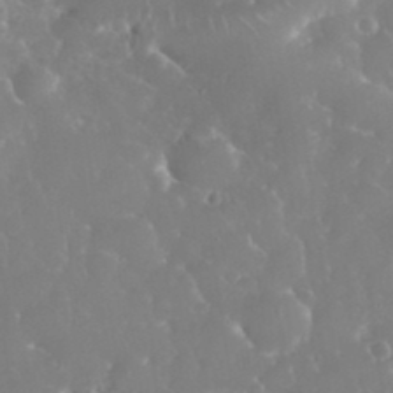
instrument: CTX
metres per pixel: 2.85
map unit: eHh
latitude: 34.6112
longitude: -63.3860
